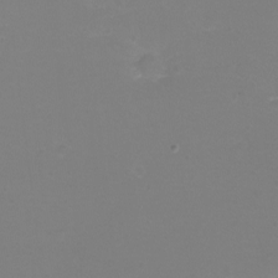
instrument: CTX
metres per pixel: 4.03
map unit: eHh
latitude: -12.2929
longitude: -60.5168
